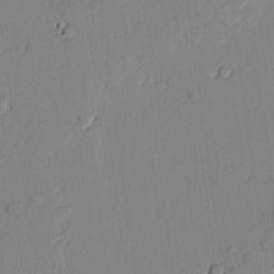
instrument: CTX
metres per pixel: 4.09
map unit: lAvf
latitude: 24.9135
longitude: -110.9703
